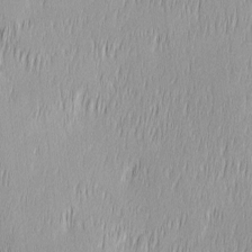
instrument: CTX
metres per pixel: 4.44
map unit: Ave
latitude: 2.9324
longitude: -113.6505
